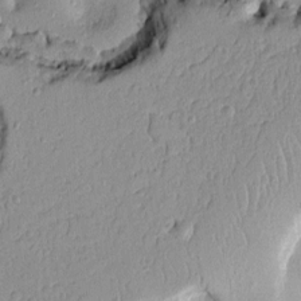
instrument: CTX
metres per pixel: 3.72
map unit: Aa
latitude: 8.6869
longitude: -133.3860
